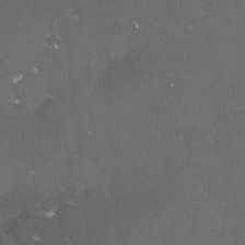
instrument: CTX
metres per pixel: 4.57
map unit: lHvf
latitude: -15.0109
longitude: -101.9717
